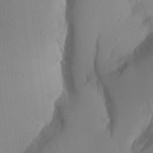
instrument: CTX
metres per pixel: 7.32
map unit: Aa
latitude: 24.8002
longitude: -132.1578
